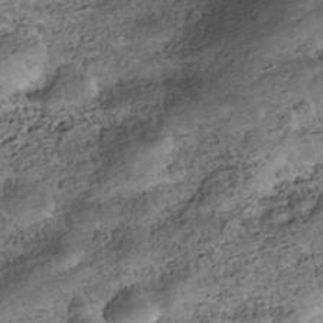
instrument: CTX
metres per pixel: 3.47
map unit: Nhe
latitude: -40.0850
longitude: -116.9514
